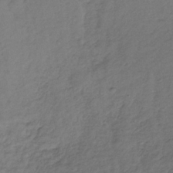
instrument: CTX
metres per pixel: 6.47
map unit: lHb
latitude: -35.0486
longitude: 69.7477
